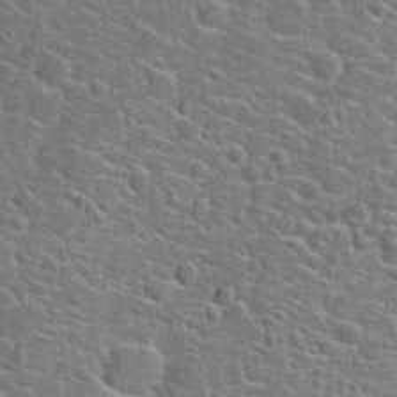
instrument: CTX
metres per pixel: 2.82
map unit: Hto
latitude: 20.4412
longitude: -44.4412
